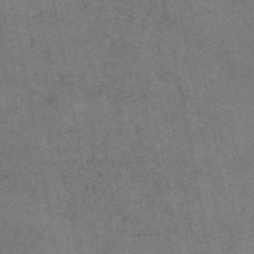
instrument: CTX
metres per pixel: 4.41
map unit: HNhu
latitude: -47.5777
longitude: 27.8800
